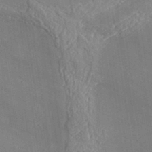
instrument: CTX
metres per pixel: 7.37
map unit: Aa
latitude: 33.6127
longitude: -134.0633
